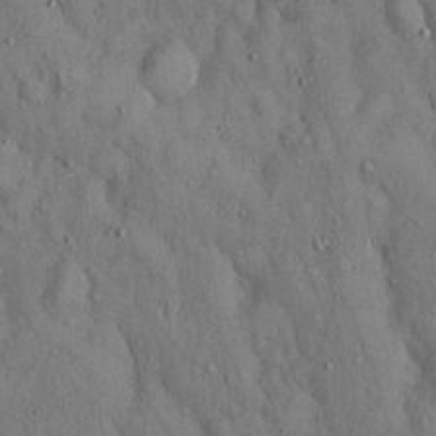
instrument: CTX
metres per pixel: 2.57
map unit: Hto
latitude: 14.4979
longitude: -58.3845
